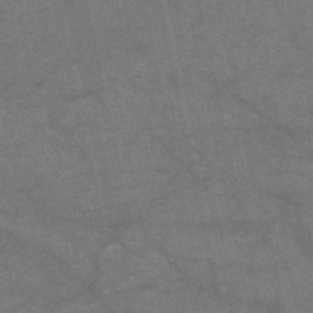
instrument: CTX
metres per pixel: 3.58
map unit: HNb
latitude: -53.5021
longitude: -46.2901
